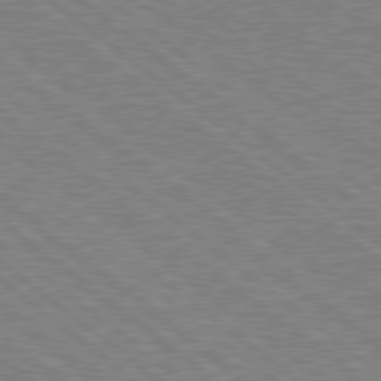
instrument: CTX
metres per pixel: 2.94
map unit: Hpe
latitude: 78.7813
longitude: -168.7246
